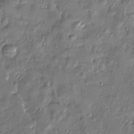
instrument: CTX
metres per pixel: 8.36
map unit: Htu
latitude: -8.3117
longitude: 176.7085
